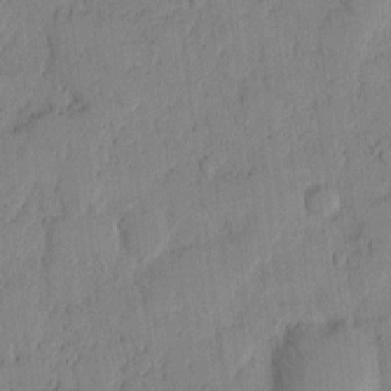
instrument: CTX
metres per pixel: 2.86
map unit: Hto
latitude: 8.8002
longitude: -58.3467
